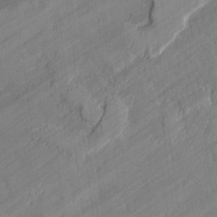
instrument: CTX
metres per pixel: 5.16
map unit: lAvf
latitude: -1.3888
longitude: -108.1577
